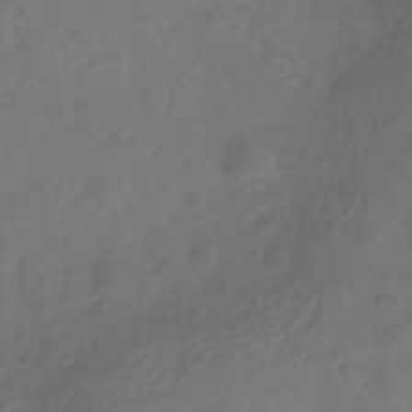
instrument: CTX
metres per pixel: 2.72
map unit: Hve
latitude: -34.3117
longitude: 90.2740
